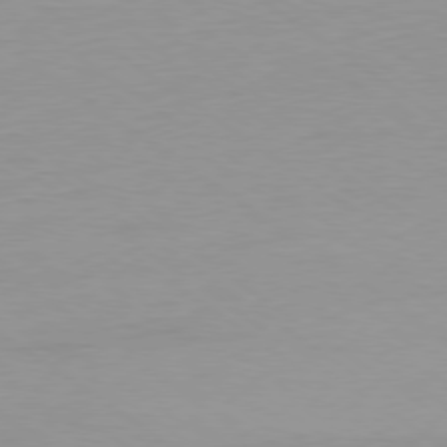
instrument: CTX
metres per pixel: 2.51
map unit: Ap
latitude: -79.5210
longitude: -55.5938
